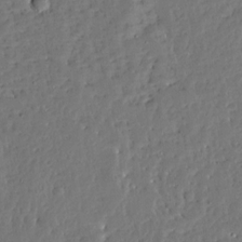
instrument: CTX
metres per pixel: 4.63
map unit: Ave
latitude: 13.3482
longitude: -137.7639
